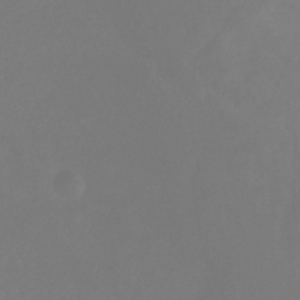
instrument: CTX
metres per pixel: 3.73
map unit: eHb
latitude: -30.7652
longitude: 66.4251
